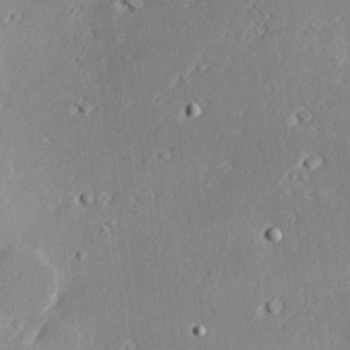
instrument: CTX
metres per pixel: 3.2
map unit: Hve
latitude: 25.5560
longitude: -94.1200
